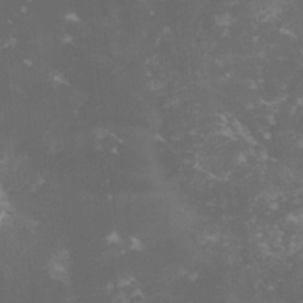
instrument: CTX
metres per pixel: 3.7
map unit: lHvf
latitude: -14.0094
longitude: -99.0458
